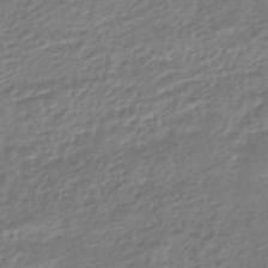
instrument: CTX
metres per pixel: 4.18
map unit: HNhu
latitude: -46.2172
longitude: 103.1620
